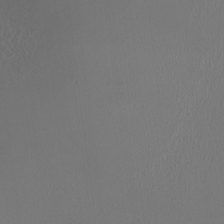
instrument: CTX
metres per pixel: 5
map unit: HNhu
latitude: -0.9542
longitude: -0.7246
